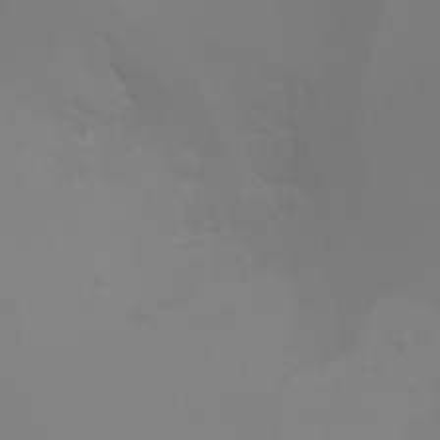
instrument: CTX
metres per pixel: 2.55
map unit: Nhu
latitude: -5.7099
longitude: -90.6490
